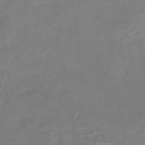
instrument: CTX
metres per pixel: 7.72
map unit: lHb
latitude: -34.1795
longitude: 64.6141
